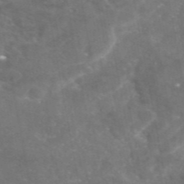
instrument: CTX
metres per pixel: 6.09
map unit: eAb
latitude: 46.3468
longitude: 120.0850
